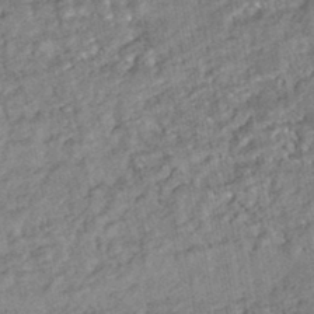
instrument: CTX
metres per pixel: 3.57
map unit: HNhu
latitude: -44.9542
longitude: 97.6533
